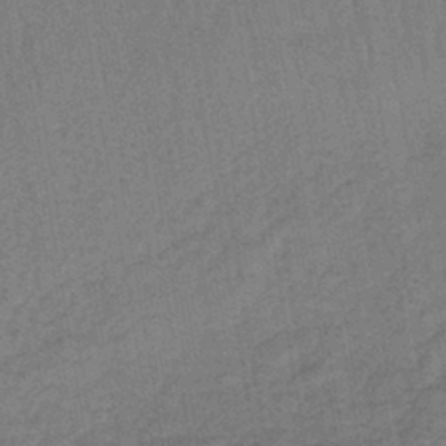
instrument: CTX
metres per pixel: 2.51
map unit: lHb
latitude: -42.1794
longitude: 60.7274
